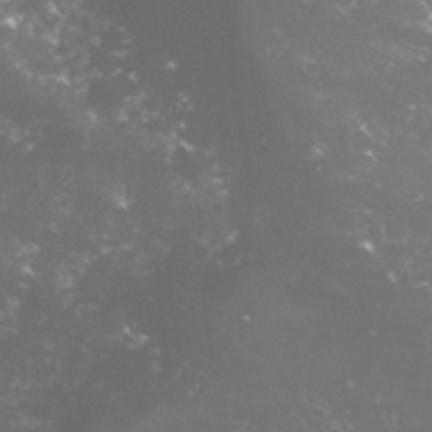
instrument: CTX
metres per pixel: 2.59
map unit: lHvf
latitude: -15.7667
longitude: -100.1389
